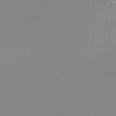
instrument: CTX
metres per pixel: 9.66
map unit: lHb
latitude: -48.3496
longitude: 68.3117
